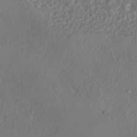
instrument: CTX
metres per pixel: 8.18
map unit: HNhu
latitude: -39.7289
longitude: 107.8423
